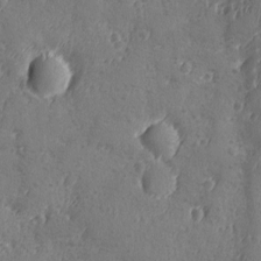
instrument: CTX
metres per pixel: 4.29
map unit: Ave
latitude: -8.8597
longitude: -118.8569
